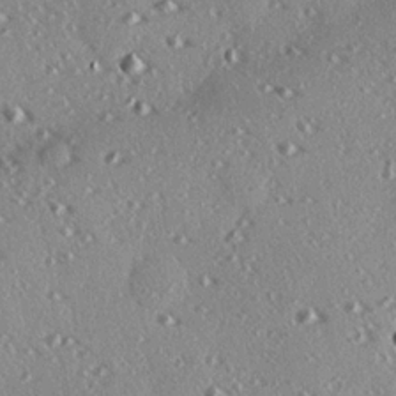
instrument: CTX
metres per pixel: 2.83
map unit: eHh
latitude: 22.1578
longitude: -90.1011
